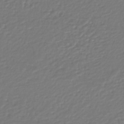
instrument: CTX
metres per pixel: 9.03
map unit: lHb
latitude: -46.8786
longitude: 62.9541
